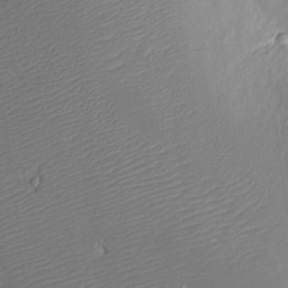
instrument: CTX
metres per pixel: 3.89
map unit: Nve
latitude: -9.2754
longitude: 172.8786
